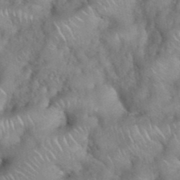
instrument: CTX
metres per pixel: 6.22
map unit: eHh
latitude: 39.2348
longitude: -58.2712
